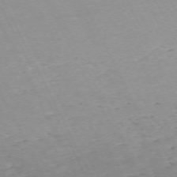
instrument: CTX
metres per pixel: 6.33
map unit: Hpe
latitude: -70.6330
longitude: 15.5399
